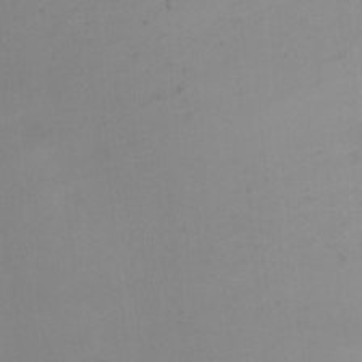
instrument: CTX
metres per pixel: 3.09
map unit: Ht
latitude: 0.8758
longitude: -34.3845
